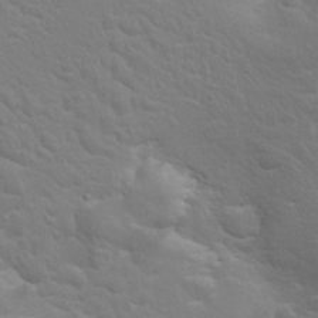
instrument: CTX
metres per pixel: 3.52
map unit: Hto
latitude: 8.1956
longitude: -31.0837
